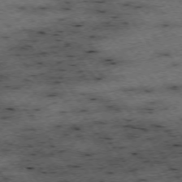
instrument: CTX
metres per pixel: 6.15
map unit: Hpe
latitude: -74.6897
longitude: 2.3306
